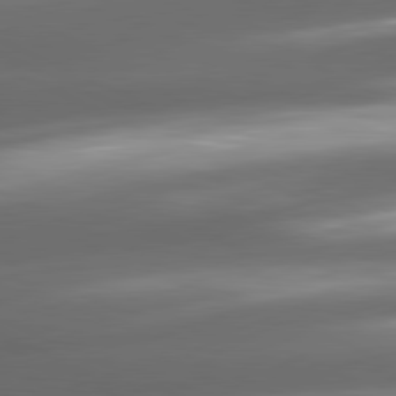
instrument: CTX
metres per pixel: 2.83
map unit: lApd
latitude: 81.0836
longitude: -143.2915
